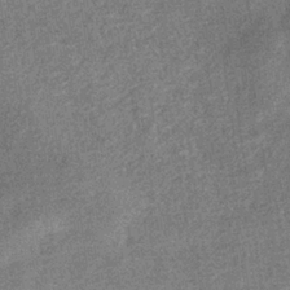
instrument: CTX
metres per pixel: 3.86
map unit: eHb
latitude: -34.8786
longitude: 78.2739
